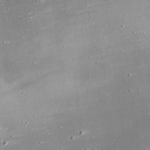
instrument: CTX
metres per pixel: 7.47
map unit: eHh
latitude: 25.0458
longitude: -88.9892
